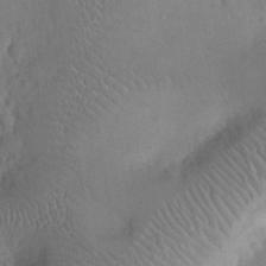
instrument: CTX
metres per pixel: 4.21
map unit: eHh
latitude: 25.0269
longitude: -66.2522
